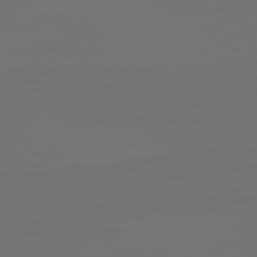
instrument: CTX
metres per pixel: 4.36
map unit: lApd
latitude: 79.8206
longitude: 177.4832
